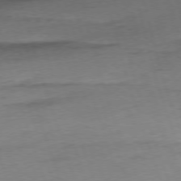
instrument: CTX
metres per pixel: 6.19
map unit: Ap
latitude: -76.2550
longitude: -72.8758
